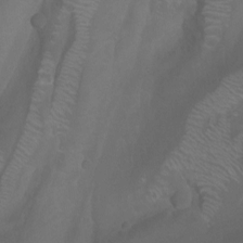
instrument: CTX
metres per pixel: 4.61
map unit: Nhu
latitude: -10.1606
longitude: -69.7260
